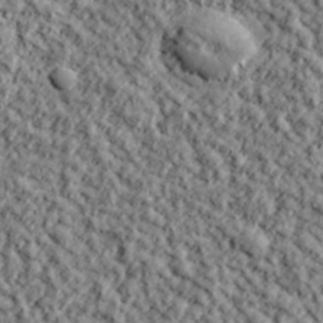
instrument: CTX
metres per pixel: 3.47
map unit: lHvf
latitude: 38.1956
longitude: -91.4426
